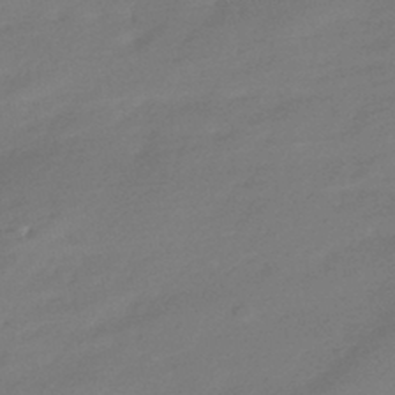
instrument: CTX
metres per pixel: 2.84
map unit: HNhu
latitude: -42.3684
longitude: 92.3306
